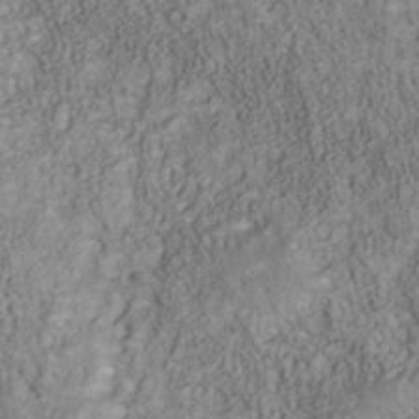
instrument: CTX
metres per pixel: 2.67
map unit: Nhu
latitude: -40.3684
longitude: -85.2915
